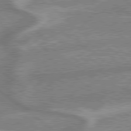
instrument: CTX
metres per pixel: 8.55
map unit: lApd
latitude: 79.2726
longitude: -170.4979
